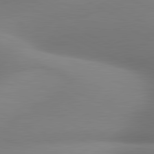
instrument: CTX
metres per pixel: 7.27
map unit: lApd
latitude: 80.9703
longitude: 131.5966
